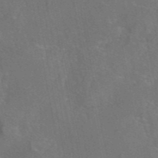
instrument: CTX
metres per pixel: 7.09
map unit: eAb
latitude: 45.8583
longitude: 108.0283
